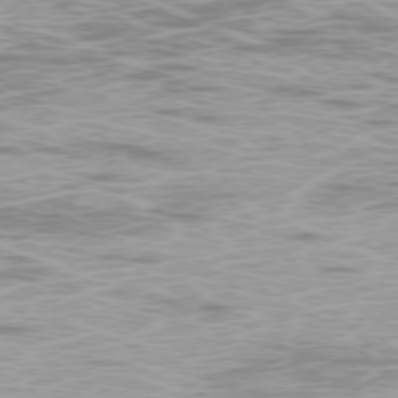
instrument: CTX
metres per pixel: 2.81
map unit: Ap
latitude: -78.3684
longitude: -63.7450
